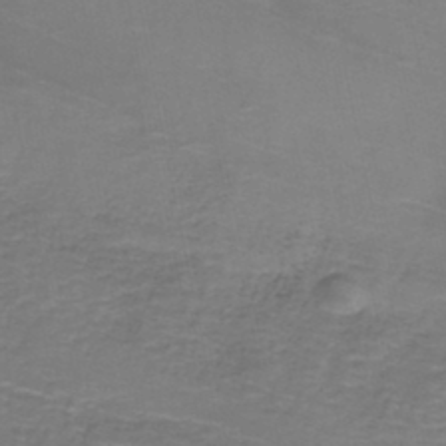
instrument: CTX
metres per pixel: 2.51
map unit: lHb
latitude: -38.0850
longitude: 58.0094
